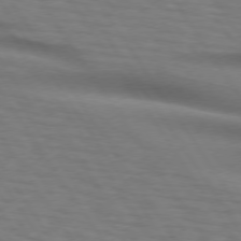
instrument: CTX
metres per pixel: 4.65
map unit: lApd
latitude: 74.2145
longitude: -77.5749
